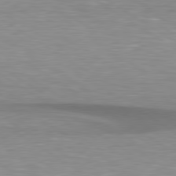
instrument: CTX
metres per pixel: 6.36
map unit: lApd
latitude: 79.4049
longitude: -88.1011
